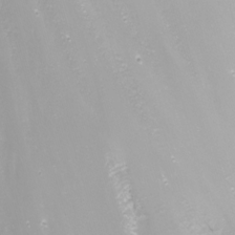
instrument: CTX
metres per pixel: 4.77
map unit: Nhu
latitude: -9.1053
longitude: -79.8206
